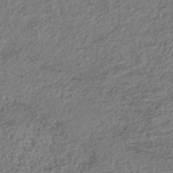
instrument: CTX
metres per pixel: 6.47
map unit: lHb
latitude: -37.0486
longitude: 68.3684
